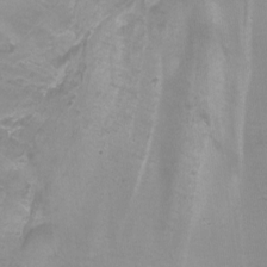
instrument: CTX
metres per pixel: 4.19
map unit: Htu
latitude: -10.9164
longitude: -75.0270
